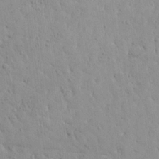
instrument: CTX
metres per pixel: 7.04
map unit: Ave
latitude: 18.1011
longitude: -141.1403
